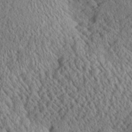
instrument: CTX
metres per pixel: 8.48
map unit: Aa
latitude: 24.9513
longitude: -134.5357
